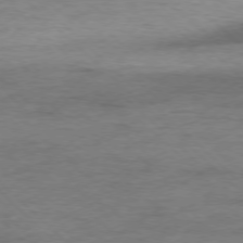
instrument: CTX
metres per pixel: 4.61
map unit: Ap
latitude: -77.8800
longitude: -88.6869
